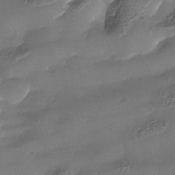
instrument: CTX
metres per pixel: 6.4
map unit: Nhe
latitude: -37.6721
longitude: -119.3104
